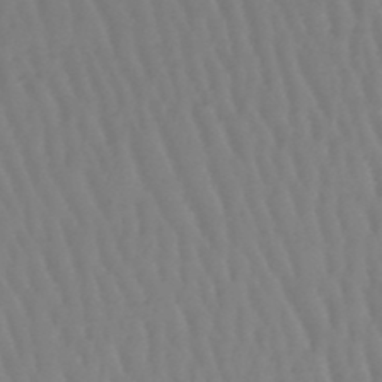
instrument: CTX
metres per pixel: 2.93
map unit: lHb
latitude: -47.2565
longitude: 61.9367
